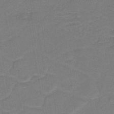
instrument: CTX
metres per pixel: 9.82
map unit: HNb
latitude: -37.5588
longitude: 51.9745
